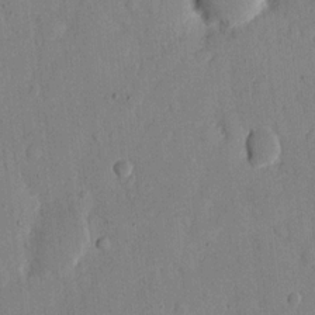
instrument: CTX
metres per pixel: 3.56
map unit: eHh
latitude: 12.3090
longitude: -68.1578
